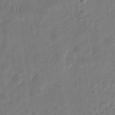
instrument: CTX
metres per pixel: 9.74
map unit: eHh
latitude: 8.3278
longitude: -74.1200
